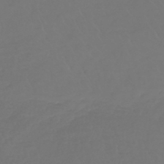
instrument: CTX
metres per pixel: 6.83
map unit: lHb
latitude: -42.6896
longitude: 67.4643
